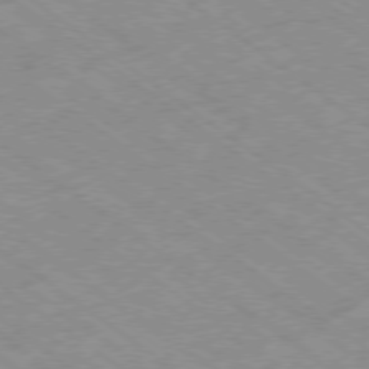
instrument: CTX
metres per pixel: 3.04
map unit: Hpe
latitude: -78.1605
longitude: -21.7072
